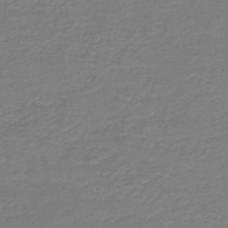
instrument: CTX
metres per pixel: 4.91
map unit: HNb
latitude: -45.9745
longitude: 53.6344
